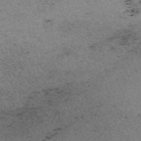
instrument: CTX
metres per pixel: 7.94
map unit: eHh
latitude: -62.2928
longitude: 51.7855
